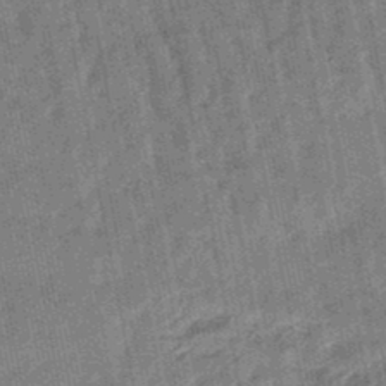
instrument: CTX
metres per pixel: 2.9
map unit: lHb
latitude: -47.4643
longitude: 77.9178
